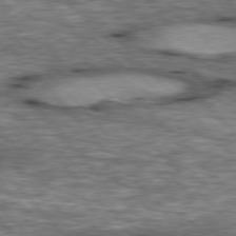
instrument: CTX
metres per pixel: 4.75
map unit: lApd
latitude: 76.9136
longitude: -49.7828
